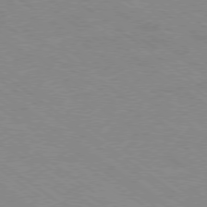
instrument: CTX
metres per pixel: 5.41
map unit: Hpe
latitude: -79.0864
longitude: -23.2915
